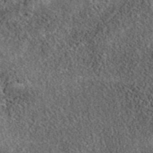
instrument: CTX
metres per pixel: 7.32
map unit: eAb
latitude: 39.5371
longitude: 106.4818
